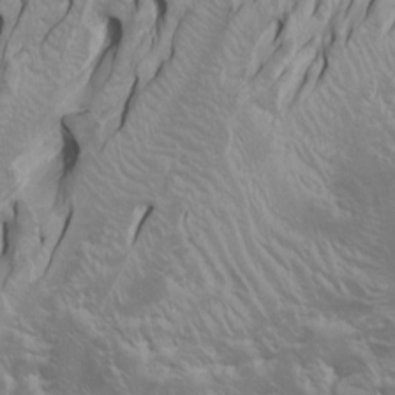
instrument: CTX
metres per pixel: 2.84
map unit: Htu
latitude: -4.7463
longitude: -88.1578
